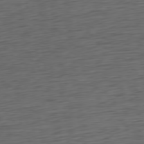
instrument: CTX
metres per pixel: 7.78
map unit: Ap
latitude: -76.8975
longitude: -73.5938
